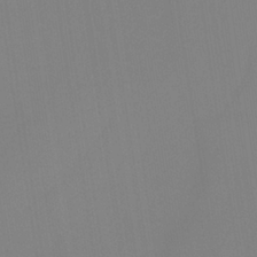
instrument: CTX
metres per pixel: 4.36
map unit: HNb
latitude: -36.9163
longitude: 54.9731
